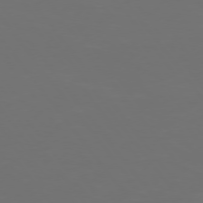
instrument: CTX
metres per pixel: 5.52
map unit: Hpe
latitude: 74.4034
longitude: -125.3481
